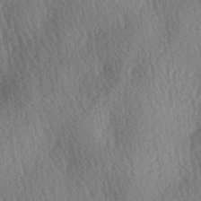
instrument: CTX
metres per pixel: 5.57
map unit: lAa
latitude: -3.8800
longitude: -126.0822
